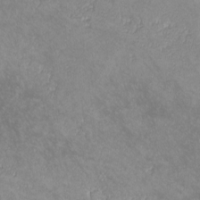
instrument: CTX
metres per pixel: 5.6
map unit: lHvf
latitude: -13.8422
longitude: -103.7827
